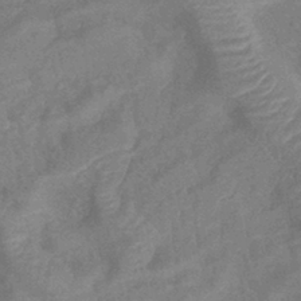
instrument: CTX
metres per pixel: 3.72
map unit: lHb
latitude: -40.3306
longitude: 77.3132
